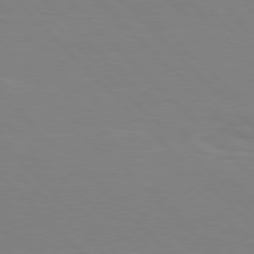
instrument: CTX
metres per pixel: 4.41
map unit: Hpe
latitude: 77.0269
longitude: -160.6679
